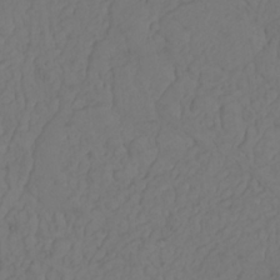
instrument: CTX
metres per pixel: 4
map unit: Nhu
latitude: 22.5168
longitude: -66.2711
